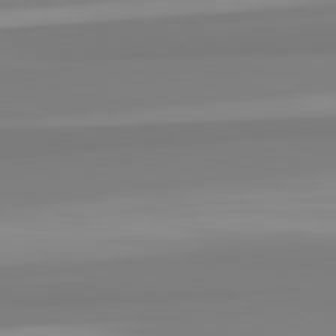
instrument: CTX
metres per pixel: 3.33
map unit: lApd
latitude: 82.4034
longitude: 175.4076
